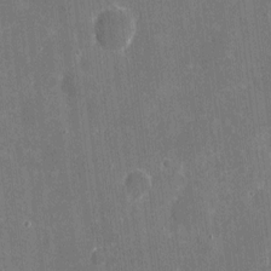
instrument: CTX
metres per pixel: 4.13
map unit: eHh
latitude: 6.4223
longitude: -67.7638
